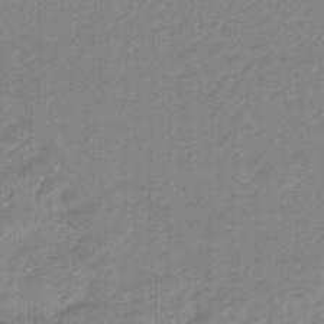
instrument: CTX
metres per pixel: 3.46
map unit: eHb
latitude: -46.6140
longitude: 89.2754
